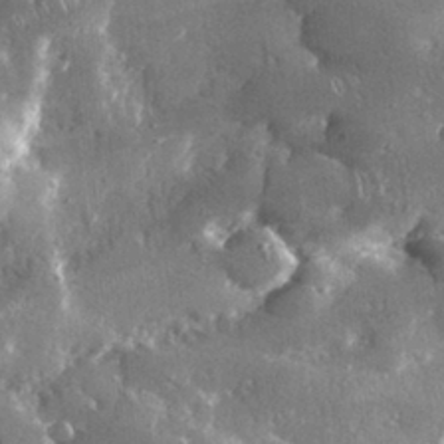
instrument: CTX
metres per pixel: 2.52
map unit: lHvf
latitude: 31.5183
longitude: -91.9717
